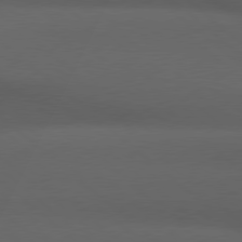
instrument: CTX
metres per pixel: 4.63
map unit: Hpe
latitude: 78.8002
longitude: -161.4048
